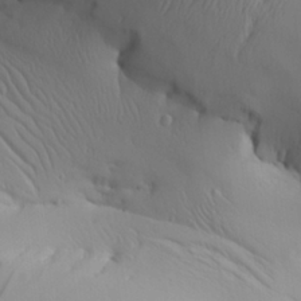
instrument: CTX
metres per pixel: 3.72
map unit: Aa
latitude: 26.2901
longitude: -136.0633
